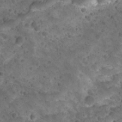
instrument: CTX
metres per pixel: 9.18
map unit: Ave
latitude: 10.5357
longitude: -105.3293
